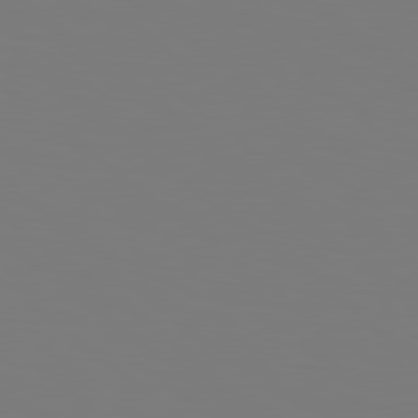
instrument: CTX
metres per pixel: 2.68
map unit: Hpe
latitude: 78.6680
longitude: -163.8773
